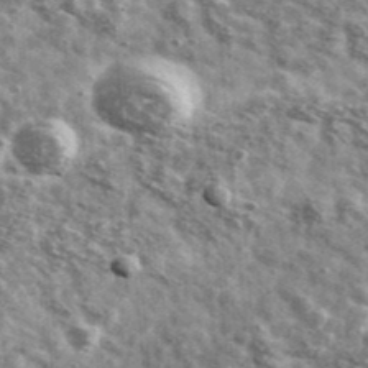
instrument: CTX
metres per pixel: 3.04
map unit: Ave
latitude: 41.3104
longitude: -106.7624
